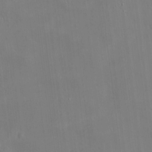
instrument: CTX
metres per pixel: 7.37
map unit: HNhu
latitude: 3.4048
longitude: -6.8191
